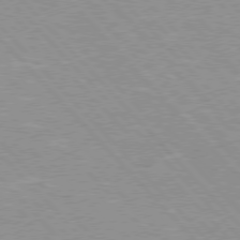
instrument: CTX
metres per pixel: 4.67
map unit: Hpe
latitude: 76.2900
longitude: -152.5735
